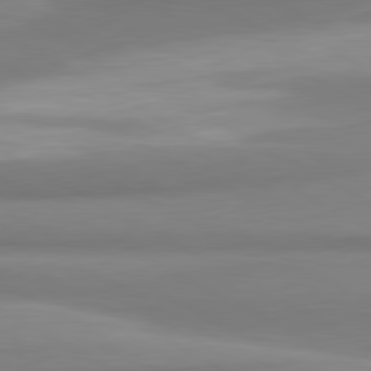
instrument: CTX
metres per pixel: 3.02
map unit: lApd
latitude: 80.7057
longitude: -175.9150
